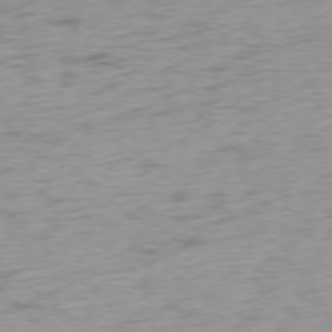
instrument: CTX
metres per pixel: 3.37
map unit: Ap
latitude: -77.2565
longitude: -79.2915
